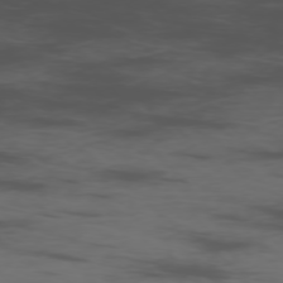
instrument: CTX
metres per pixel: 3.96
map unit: Ap
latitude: -76.6896
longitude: -66.2522
